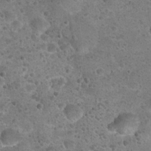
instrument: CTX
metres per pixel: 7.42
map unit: Hto
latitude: 22.9514
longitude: -49.6505
